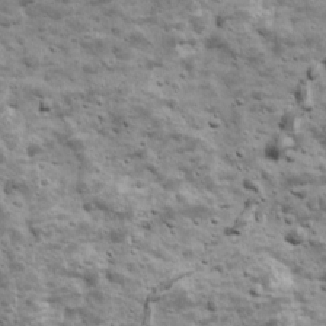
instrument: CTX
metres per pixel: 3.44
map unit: Ave
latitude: 16.8191
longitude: -133.8961
